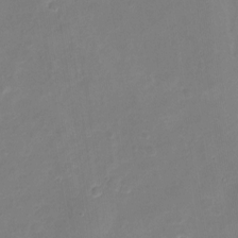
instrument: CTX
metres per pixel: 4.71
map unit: Nhu
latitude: -17.8423
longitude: -56.4789
